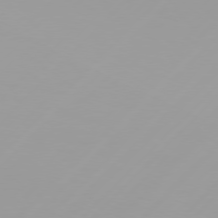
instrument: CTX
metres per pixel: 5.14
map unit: Hpe
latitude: 77.0458
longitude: -138.6490
